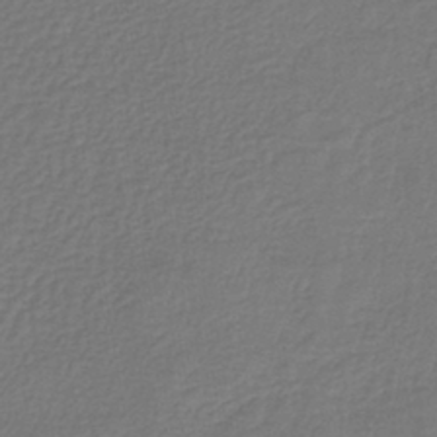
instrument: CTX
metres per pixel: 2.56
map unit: lHb
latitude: -42.6329
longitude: 64.5196
